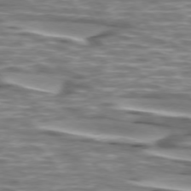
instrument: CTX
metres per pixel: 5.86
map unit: lApd
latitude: 74.3845
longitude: -57.5371
